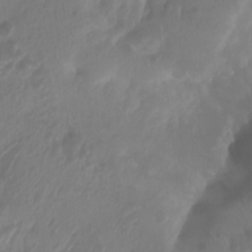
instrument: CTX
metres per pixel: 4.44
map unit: Aa
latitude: -12.7463
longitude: -68.4223
